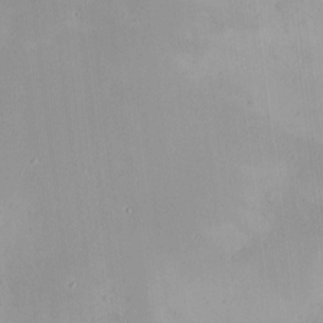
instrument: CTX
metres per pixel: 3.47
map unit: HNhu
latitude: 6.6868
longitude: 9.5399
